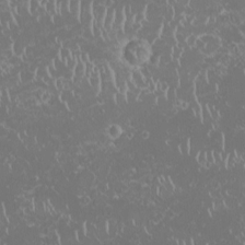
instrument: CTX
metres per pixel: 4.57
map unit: HNhu
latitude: -1.5777
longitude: 10.7463
